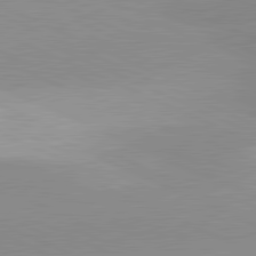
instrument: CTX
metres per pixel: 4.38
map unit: lApd
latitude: 81.5560
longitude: -151.9150
